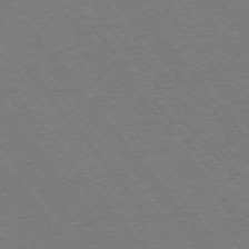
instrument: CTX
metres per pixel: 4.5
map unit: Ap
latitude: -75.0865
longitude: -82.0255
